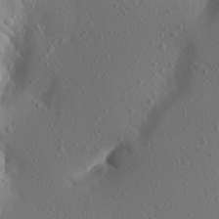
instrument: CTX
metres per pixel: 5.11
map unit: Aa
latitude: 23.6883
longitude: -145.1970
